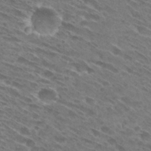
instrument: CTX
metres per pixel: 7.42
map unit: Hto
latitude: 29.4993
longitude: -44.4223
